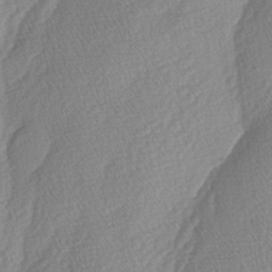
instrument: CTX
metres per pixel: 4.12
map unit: lAa
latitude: -4.7274
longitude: -130.2712
